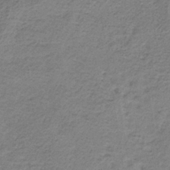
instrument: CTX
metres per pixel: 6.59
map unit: HNb
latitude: -34.4818
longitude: 56.6707
